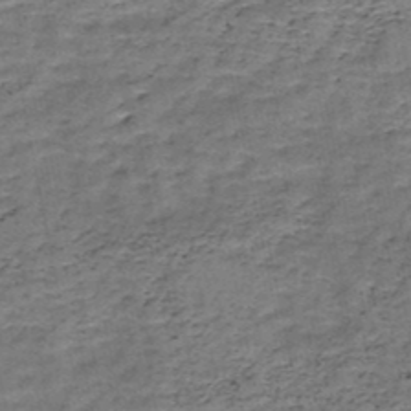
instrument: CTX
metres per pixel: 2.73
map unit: HNb
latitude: -49.0865
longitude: -39.8394
